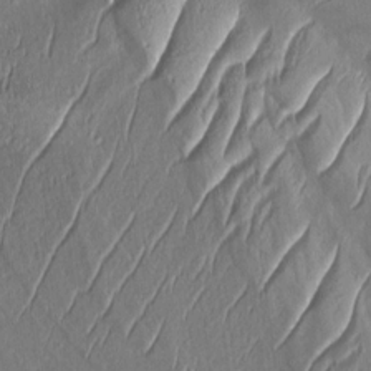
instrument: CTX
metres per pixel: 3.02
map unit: Aa
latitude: 8.6680
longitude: -131.5749
